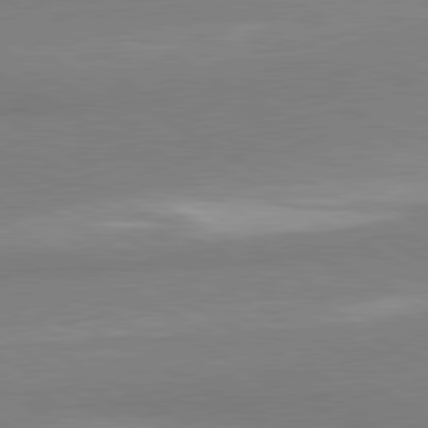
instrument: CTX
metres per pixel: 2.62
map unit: lApd
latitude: 80.7435
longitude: -179.2537
